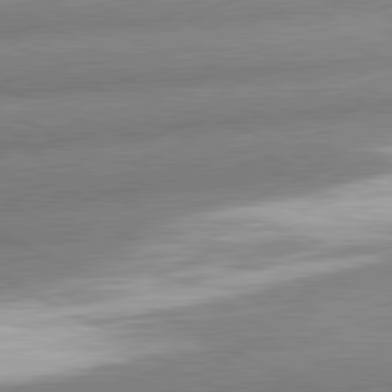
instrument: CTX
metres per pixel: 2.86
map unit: lApd
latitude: 81.0080
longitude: -163.2537
